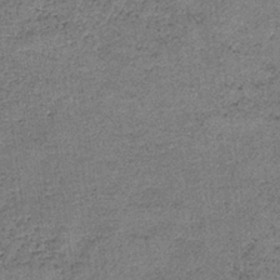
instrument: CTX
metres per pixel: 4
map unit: HNb
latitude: -35.6155
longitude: 53.2376
